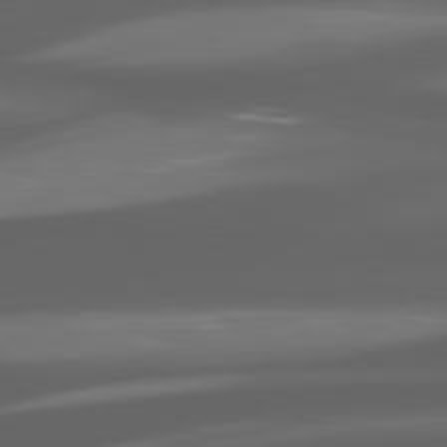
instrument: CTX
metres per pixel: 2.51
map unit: lApd
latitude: 80.4601
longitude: -144.8380
